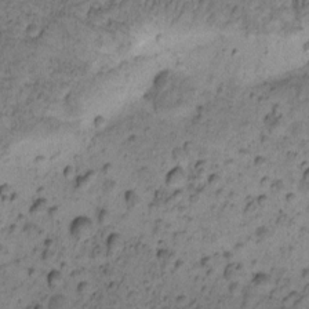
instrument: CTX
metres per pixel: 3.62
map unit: eHh
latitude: -0.6708
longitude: 16.7086
